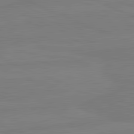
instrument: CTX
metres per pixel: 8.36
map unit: lApd
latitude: 81.6505
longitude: -179.3860
